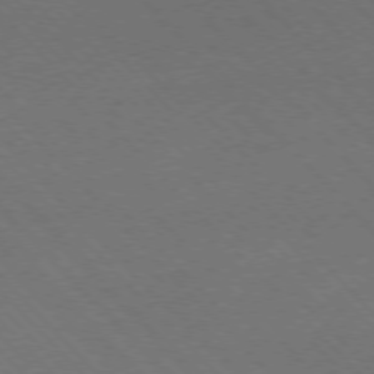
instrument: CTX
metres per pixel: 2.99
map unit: Ap
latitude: -77.2376
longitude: -86.2900
